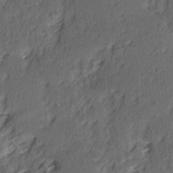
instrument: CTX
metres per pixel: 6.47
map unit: Ave
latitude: 15.4238
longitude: -104.2334
